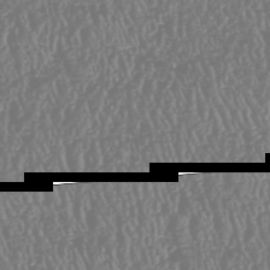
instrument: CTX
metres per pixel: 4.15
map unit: HNhu
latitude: -47.4265
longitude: 29.0487
